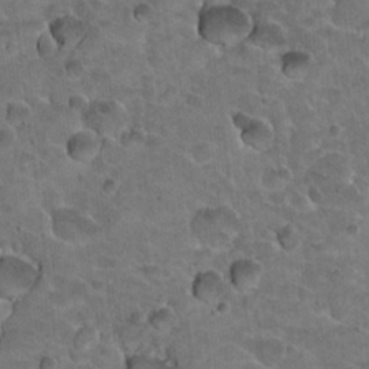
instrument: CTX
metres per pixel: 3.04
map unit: Hto
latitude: 19.5560
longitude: -33.1403
